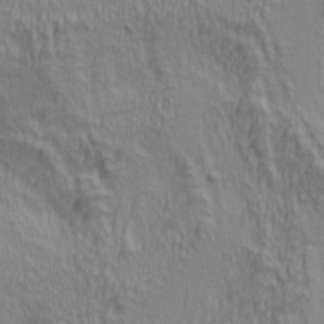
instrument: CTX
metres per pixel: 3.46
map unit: lAa
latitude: 5.0836
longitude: -115.5560
